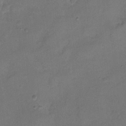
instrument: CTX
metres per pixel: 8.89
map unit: Hto
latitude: 5.2348
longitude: -61.5371
